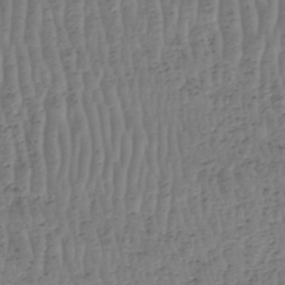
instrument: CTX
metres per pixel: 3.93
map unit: HNhu
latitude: -48.2173
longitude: 30.4251
